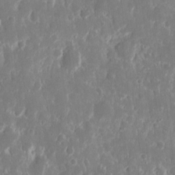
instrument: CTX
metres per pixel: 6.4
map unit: eHh
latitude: 12.6680
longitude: -72.3090
